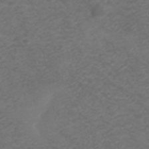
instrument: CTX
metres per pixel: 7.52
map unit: ANa
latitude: 38.8002
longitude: 24.1417
